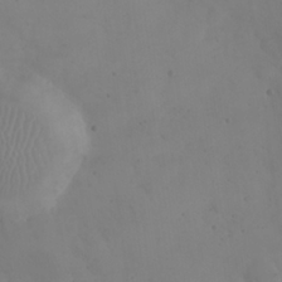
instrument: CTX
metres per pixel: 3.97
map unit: eHh
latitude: 24.5734
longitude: -64.5546
